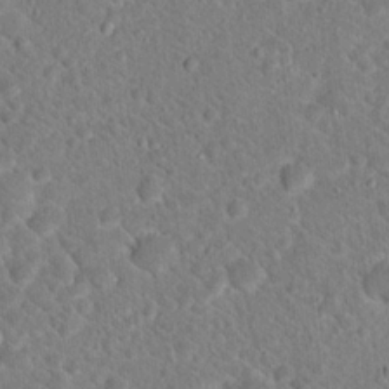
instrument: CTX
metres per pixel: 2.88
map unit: Hto
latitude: 18.9136
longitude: -33.4049
